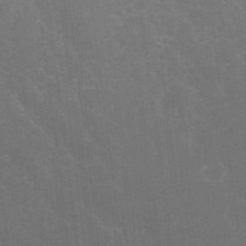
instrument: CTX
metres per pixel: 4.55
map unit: Nhu
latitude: 23.7638
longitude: -61.9906
